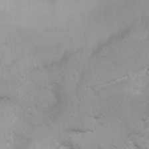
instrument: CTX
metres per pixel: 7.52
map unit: Ht
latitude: 3.4615
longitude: -27.1781
